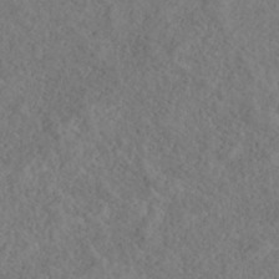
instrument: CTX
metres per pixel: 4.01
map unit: HNhu
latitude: -39.8800
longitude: 104.8030
